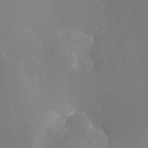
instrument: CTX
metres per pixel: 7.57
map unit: Nhe
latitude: -37.0297
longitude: -112.9325
